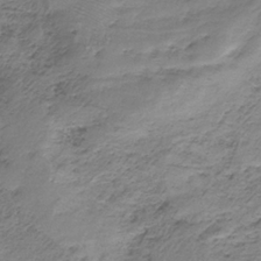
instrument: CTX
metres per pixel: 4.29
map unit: HNb
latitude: -34.2739
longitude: 58.3873
